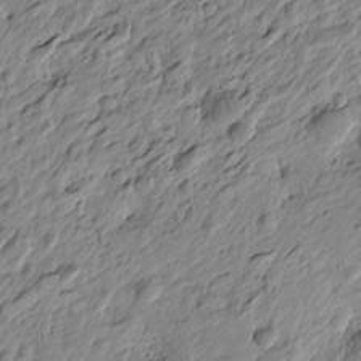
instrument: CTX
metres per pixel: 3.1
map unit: Htu
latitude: -4.0472
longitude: 178.8975
